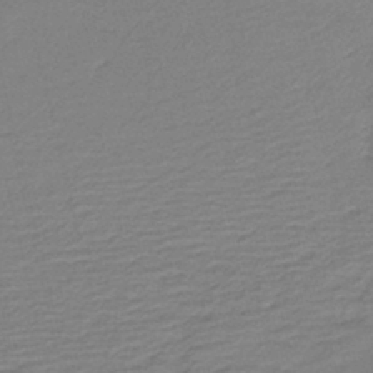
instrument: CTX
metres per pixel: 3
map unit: HNb
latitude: -42.1227
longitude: 50.6707
